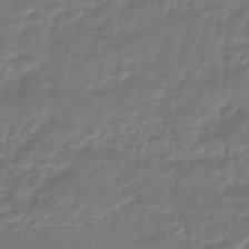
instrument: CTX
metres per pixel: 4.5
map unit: HNhu
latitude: -46.7841
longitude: 96.7652
